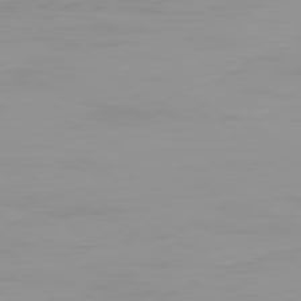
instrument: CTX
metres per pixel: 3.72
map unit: Ap
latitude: -79.8611
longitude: -77.1403
